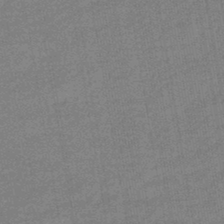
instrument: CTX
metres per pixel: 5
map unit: eHb
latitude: -44.2928
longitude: 86.7085
